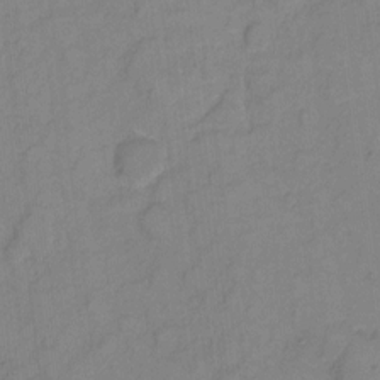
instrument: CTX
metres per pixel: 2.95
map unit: eHh
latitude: 6.8947
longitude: -65.4237
